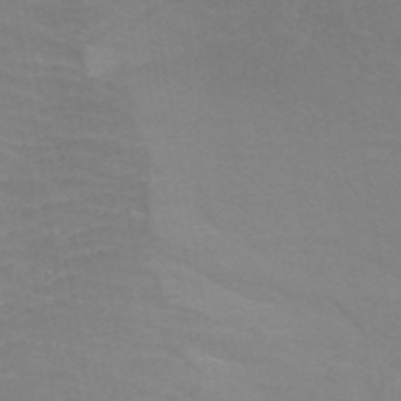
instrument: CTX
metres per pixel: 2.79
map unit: ANa
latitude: 42.9136
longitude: 28.1228
